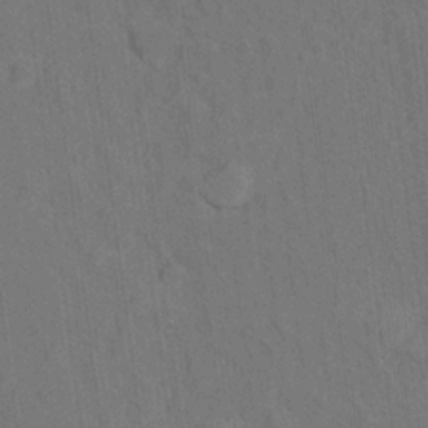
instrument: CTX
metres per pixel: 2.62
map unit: Hto
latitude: 15.2159
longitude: -36.2145
